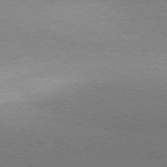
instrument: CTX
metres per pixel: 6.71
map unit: Ap
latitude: -78.4062
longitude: -62.7247
